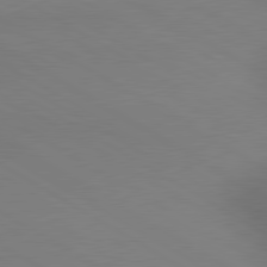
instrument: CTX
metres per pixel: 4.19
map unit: lApd
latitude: 80.3467
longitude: 130.4062
